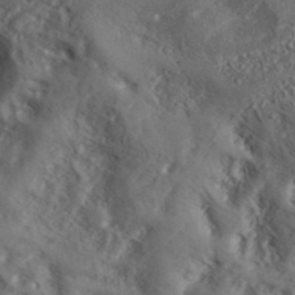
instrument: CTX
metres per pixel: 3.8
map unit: ANa
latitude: 39.3482
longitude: 30.1794
